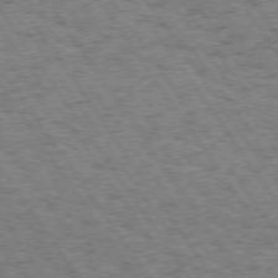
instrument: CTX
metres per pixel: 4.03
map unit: Hpe
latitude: 74.1767
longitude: -138.7813
